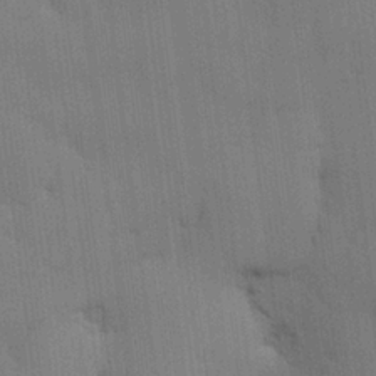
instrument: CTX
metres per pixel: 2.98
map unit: lHvf
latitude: 18.2900
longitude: -113.7638
